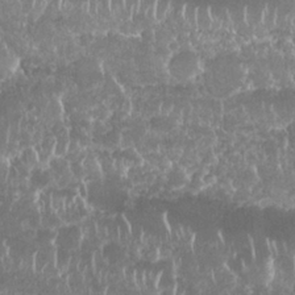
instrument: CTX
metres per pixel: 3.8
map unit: Nhu
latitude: 25.9717
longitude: -61.2348
